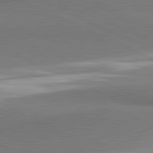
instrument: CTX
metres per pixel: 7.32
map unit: lApd
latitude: 81.5182
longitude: 162.1605
